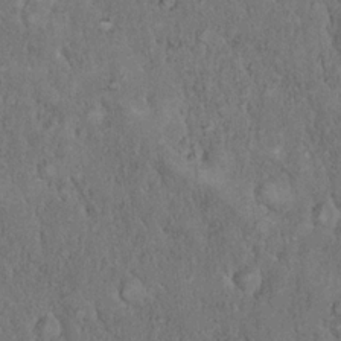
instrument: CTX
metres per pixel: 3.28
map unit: eHh
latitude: 18.0822
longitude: -62.0822
